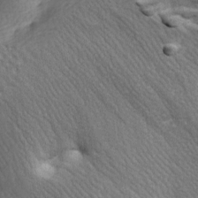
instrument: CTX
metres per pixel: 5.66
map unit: lAa
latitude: -7.6911
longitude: -126.1389
